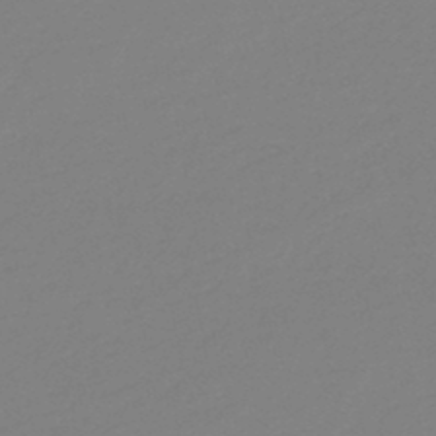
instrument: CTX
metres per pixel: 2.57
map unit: eHb
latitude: -45.4643
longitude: 88.2550
